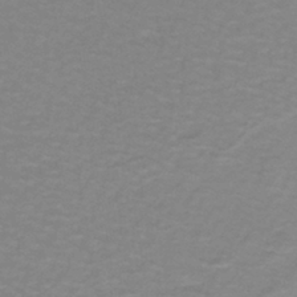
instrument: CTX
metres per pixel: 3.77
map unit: lHb
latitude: -42.1416
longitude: 56.1606
